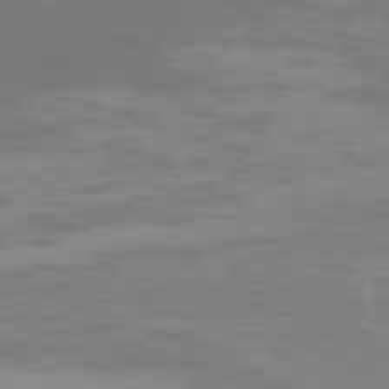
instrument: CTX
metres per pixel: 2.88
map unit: Hpe
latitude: -74.5763
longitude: 6.8408
